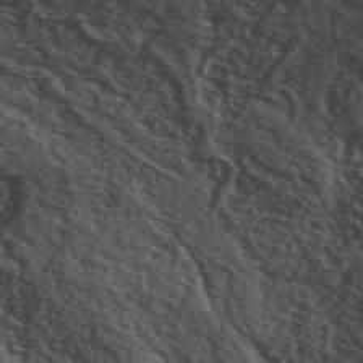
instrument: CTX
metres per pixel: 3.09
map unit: ANa
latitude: 43.4993
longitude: 46.4629
